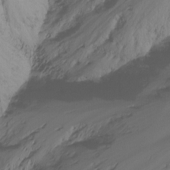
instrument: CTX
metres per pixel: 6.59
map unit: Ht
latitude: -16.4062
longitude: -49.1403
